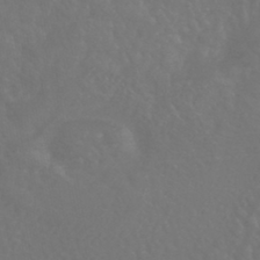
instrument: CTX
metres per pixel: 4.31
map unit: HNhu
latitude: -43.7099
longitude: 94.3306
